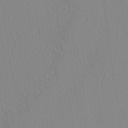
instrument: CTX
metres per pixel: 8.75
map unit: lAvf
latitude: -5.3887
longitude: -108.7435
